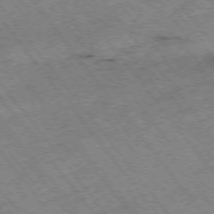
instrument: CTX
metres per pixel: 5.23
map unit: Hpe
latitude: -75.4266
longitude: -18.7246
